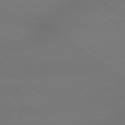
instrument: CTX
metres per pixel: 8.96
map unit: lApd
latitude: 79.3671
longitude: -150.5356
